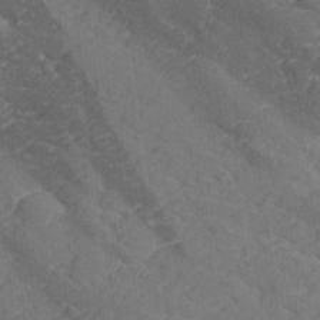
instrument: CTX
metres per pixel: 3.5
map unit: lHvf
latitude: 26.0633
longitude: 142.8596
